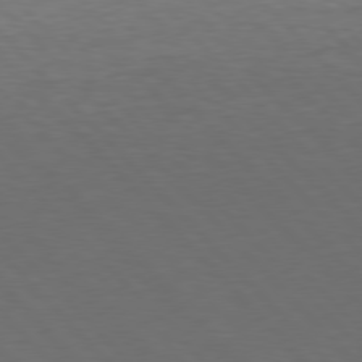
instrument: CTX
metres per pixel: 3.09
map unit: Hpe
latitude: 77.3292
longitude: -124.8191
